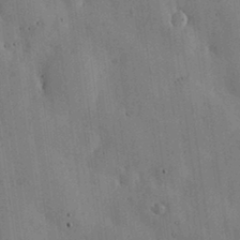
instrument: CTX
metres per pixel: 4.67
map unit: lHvf
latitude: 17.4993
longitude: -114.2333
